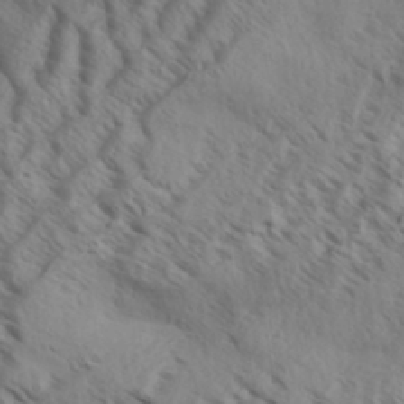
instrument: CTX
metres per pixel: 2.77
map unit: Aa
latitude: 33.2726
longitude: -138.5924
